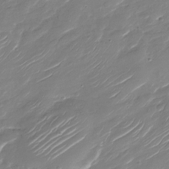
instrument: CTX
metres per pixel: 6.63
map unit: Nhu
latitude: -29.8989
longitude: -72.1011
